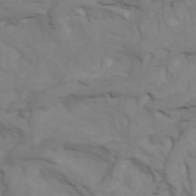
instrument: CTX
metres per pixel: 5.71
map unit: Nhu
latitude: -5.4454
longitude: -79.5182
